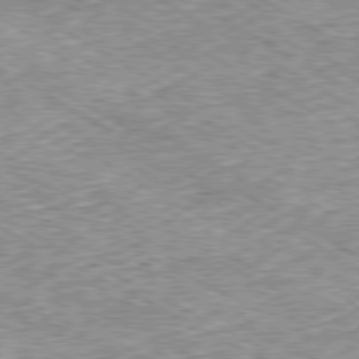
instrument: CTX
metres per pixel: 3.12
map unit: Ap
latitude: -80.6330
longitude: -49.2348
